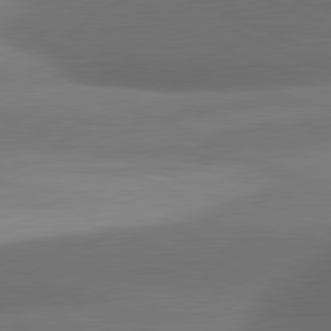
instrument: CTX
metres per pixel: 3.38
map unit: lApd
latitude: 81.2348
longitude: 133.0865
